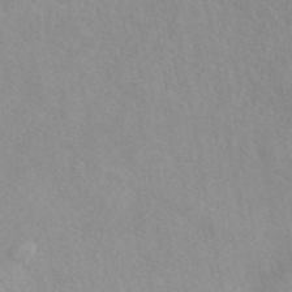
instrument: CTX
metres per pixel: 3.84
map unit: eAb
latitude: 44.6868
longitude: 115.3887
